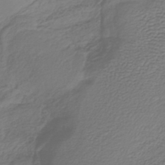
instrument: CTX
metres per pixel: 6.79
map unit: lHb
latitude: -38.5763
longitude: 62.0661
